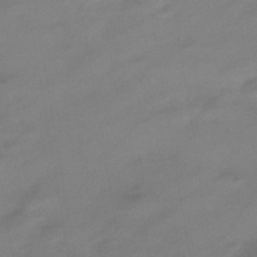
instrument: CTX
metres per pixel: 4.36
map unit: eHb
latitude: -42.6707
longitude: 84.8974
